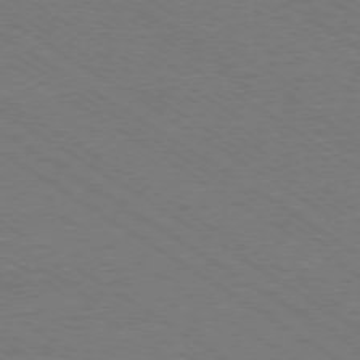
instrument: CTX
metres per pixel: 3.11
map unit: Ap
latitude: -79.2187
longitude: -84.8002
